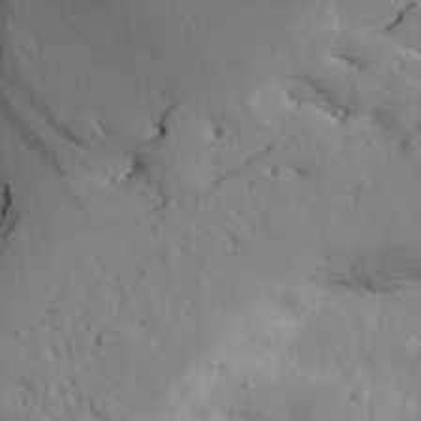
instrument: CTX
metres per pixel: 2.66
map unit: Aa
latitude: 31.0459
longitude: -140.5167
